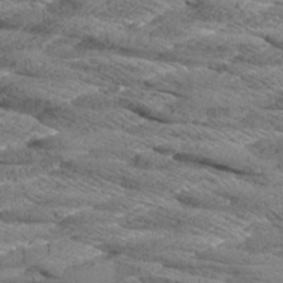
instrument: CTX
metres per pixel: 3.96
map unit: Aa
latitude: 8.7813
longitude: -134.9513
